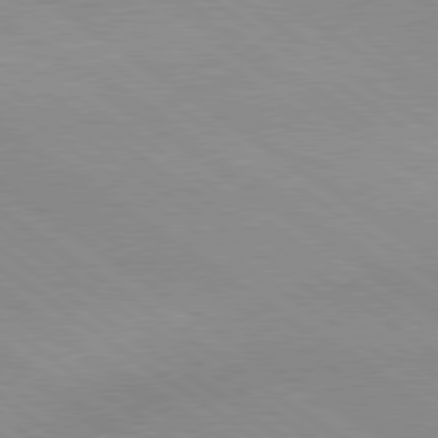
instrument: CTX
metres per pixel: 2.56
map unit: lApd
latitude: 79.3293
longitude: -177.7449
